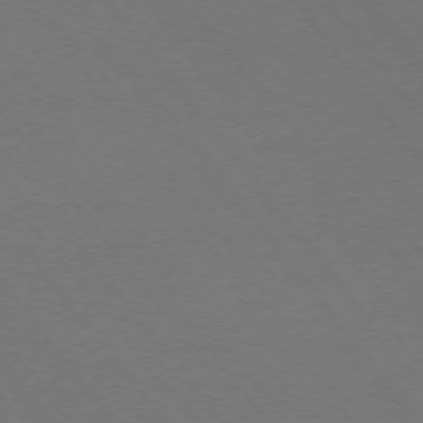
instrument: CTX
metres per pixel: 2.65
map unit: Ap
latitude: -75.7856
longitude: -75.1025
